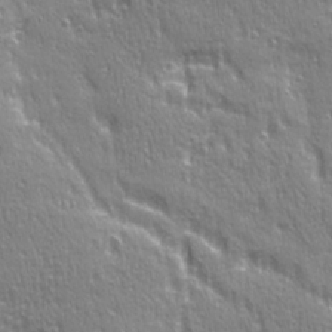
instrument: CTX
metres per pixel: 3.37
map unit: Ave
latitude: 21.8395
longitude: -135.5182
